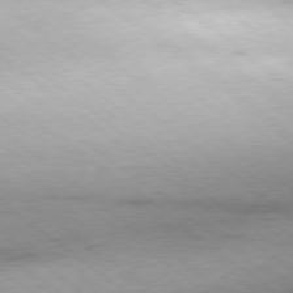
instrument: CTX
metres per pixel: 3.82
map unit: Hpe
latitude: -79.1053
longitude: 11.0675
